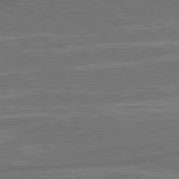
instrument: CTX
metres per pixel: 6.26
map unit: lApd
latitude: 80.9703
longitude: 140.8219
